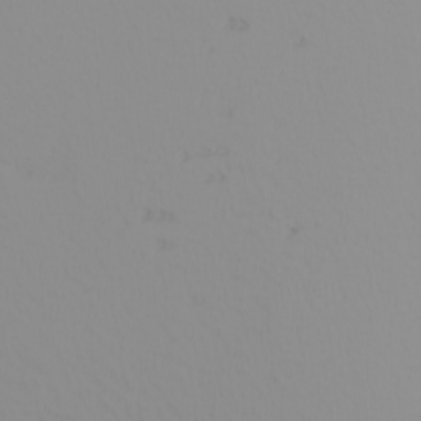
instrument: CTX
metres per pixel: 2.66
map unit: Nhu
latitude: -6.5951
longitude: -96.3656
